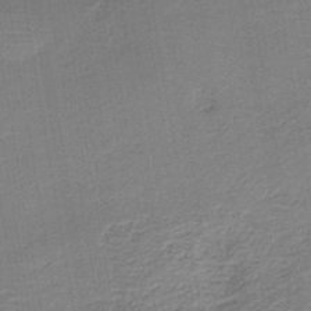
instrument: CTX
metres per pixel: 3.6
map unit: HNb
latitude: -41.7855
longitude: 50.7841
